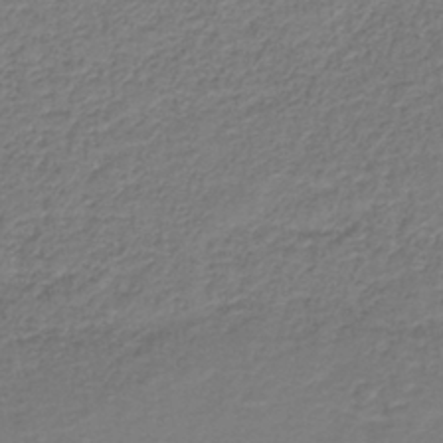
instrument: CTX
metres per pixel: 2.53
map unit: HNb
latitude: -38.9164
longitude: 50.0661
